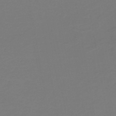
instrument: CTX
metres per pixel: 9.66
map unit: HNb
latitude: -46.5007
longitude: 53.6344
